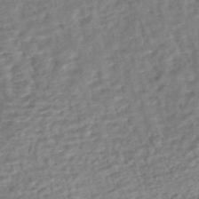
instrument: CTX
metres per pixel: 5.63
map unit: HNhu
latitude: -44.3117
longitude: 101.5399
